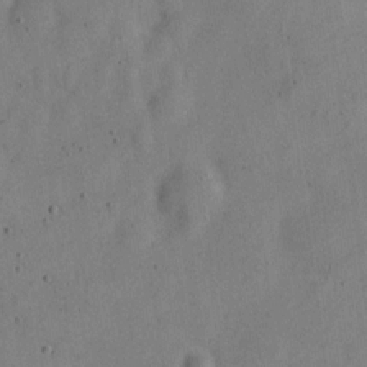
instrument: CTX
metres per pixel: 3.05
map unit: Nve
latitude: -24.8030
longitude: 107.1431
